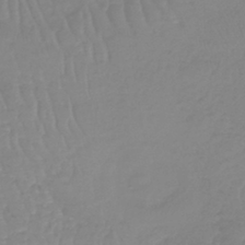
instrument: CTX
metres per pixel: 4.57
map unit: lHb
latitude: -40.4440
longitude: 67.3887
